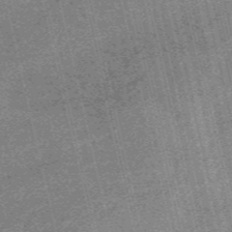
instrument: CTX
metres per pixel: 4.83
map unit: HNb
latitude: -55.2187
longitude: -45.7072
